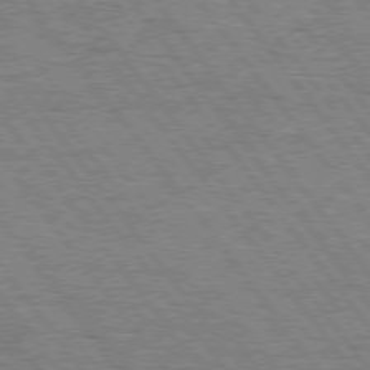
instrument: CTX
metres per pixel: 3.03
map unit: Hpe
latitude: 75.2726
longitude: -138.8947
